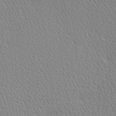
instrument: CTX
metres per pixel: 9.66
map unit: Ave
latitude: 0.9324
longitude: -115.3859
